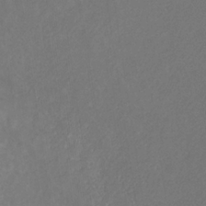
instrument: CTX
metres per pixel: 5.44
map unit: eHb
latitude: -30.9164
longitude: 68.1983
